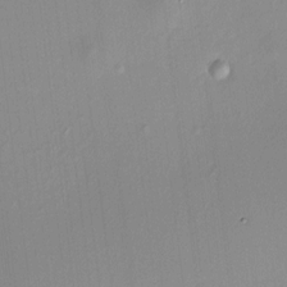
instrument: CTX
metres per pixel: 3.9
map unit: HNhu
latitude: 6.5924
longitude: 8.4251
